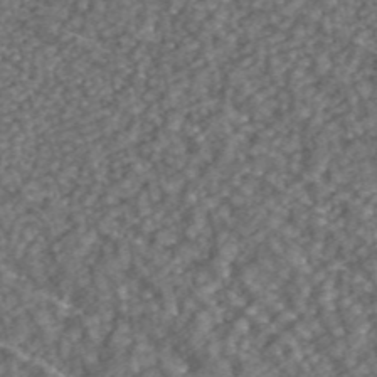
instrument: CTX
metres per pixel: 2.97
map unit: ANa
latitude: 43.4238
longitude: 29.7289
